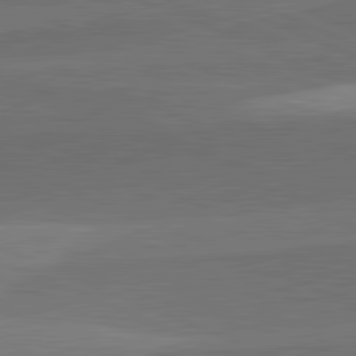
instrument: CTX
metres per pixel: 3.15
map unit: lApd
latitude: 82.1577
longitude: -155.2348
